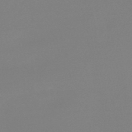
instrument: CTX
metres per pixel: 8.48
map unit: lHb
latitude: -44.6330
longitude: 63.6155
